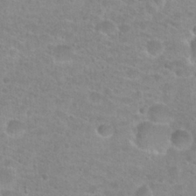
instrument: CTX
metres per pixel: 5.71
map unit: Hto
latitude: 24.9324
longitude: -48.4223
